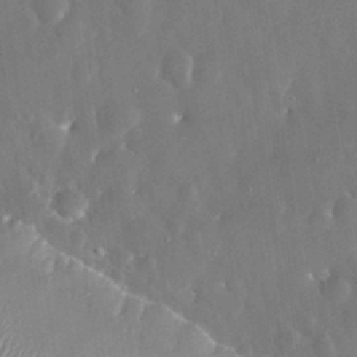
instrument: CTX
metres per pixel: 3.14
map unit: eHh
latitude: 31.7639
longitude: -59.6694
